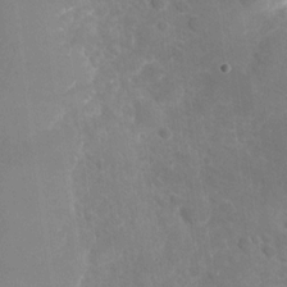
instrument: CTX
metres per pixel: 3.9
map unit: Nhu
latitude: -26.6707
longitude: -58.3089
